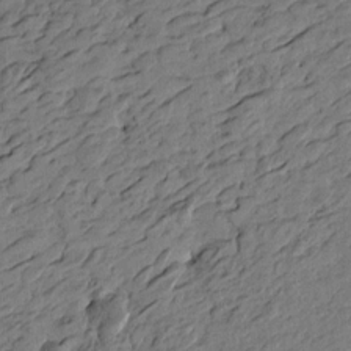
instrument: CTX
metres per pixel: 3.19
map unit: Htu
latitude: -2.5006
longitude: -179.1970
